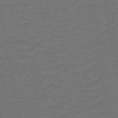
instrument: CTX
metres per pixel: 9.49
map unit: lHb
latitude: -43.5021
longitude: 53.4643
